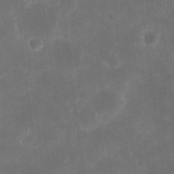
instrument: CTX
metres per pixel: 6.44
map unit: eHh
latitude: 20.0444
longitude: -67.6505
